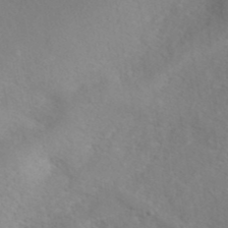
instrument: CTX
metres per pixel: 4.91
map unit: ANa
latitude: 40.6679
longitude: 28.4440
